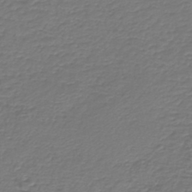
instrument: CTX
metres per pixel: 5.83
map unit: HNb
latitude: -43.1809
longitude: 50.1795
